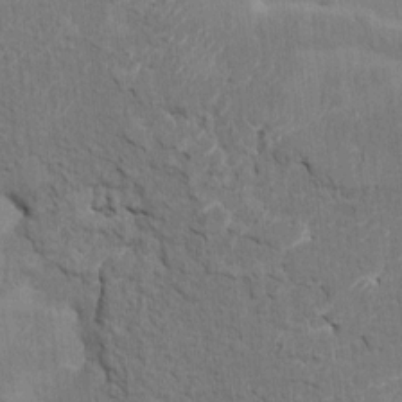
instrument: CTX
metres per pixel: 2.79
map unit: HNhu
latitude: 7.5560
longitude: -4.8002
